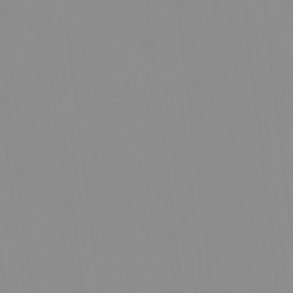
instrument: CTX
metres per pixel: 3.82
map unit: HNhu
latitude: -1.0298
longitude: -6.3089
